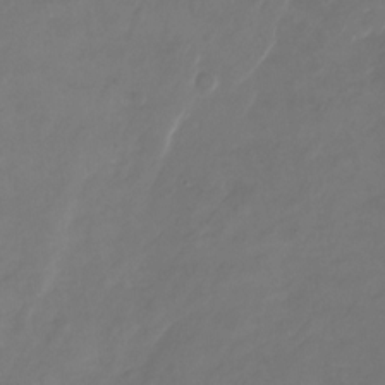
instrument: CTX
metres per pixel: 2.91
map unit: Nhu
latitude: -28.3117
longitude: -71.9717
